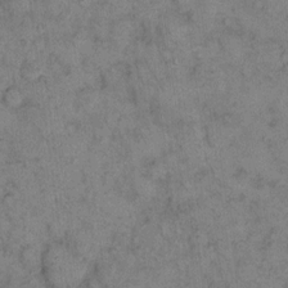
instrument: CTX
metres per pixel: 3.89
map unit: eHh
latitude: 14.5735
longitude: -64.7813
